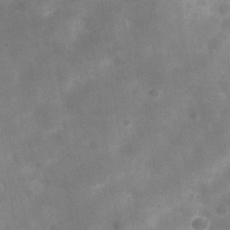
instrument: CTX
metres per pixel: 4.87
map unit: Hve
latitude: -30.8786
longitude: 93.8800
